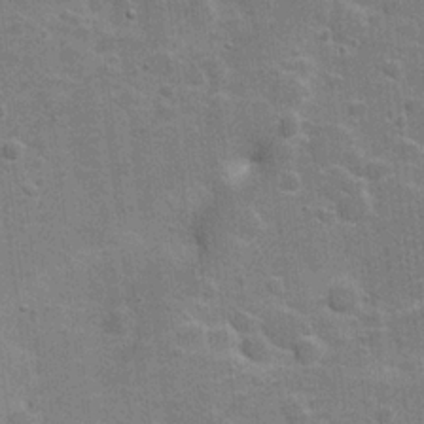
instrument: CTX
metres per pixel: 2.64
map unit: Hve
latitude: 18.5545
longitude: 151.9556
